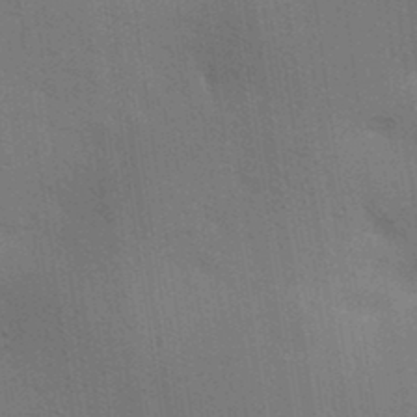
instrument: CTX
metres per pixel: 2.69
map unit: lAa
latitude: 12.2901
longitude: -108.5356
